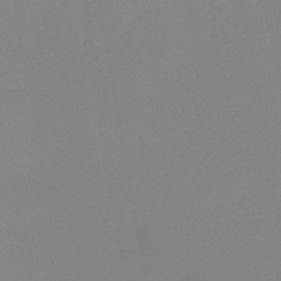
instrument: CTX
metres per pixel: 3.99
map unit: HNb
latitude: -45.9178
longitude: -43.2537
